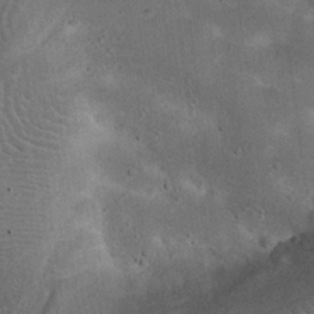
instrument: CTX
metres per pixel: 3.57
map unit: Nhu
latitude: 22.7813
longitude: -71.5749
